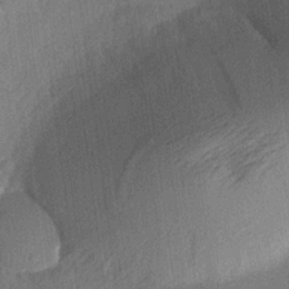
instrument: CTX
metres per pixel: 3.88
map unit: lHvf
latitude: 21.5182
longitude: 141.6155
